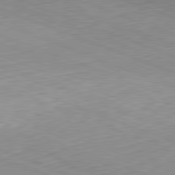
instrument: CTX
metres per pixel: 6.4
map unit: Hpe
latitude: -82.2172
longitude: 12.8219
